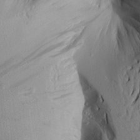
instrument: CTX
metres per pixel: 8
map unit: Aa
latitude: 19.5182
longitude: -146.5357
